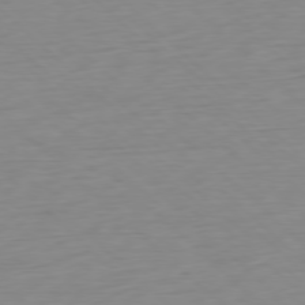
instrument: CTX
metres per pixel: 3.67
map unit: Ap
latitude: -77.7667
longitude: -77.8205
